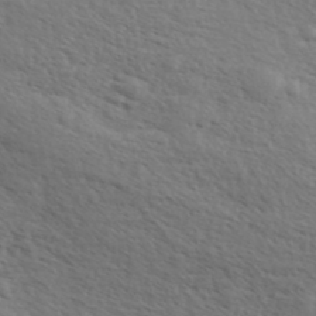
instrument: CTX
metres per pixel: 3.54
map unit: eHh
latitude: 35.8961
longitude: -140.0444
